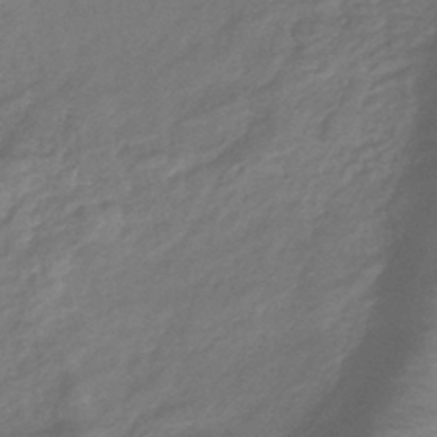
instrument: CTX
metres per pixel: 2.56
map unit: lHb
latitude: -40.8975
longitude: 78.7652
